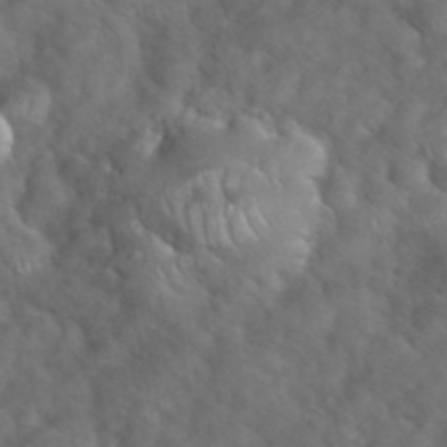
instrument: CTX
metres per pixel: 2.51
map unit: eHh
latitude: 39.6505
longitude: -57.4804
